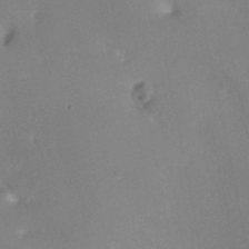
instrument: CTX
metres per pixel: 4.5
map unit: Ht
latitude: -1.3132
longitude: -32.9703
